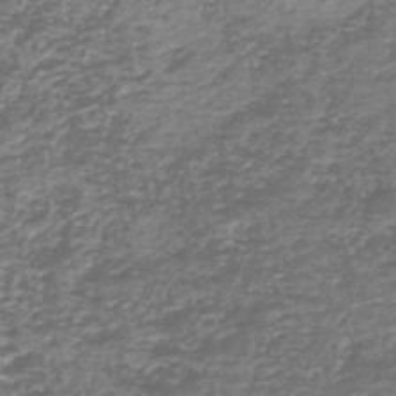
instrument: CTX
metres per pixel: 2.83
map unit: HNb
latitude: -44.2928
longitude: 50.1417
